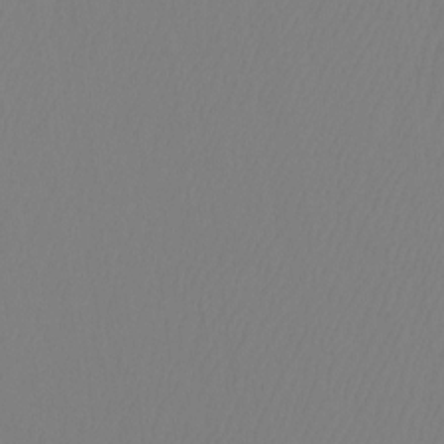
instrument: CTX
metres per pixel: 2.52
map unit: Htu
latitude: -12.6519
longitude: -47.8206
